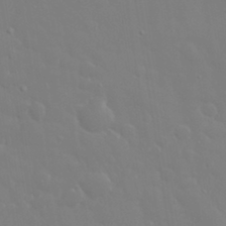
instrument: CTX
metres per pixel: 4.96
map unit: eHh
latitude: 33.0081
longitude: -60.7246
